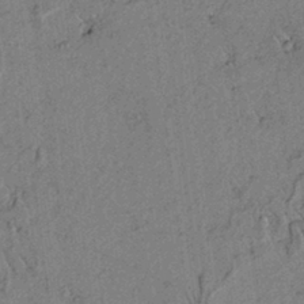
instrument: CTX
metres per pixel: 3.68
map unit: lAvf
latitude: 5.2537
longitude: 159.0675
